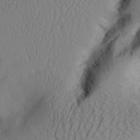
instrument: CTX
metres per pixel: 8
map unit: Aa
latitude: 26.0444
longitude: -132.7246
